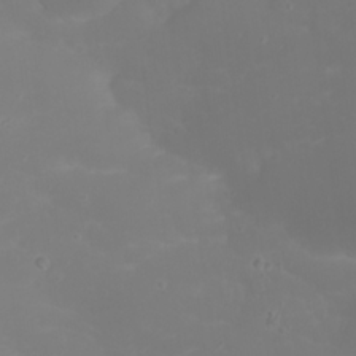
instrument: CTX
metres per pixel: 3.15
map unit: Nhu
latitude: 22.0255
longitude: -64.3278
